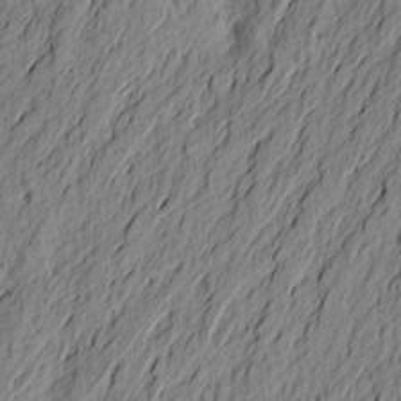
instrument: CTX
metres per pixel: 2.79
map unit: Aa
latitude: 22.9325
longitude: -149.0270
